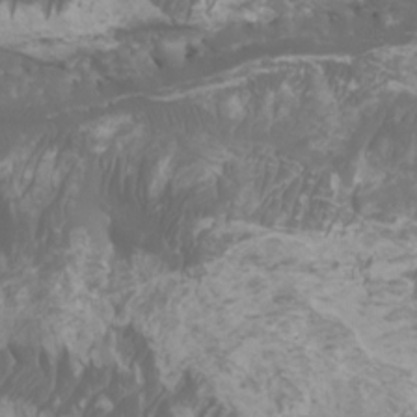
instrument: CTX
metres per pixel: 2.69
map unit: Htu
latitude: -6.6140
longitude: -75.8205
